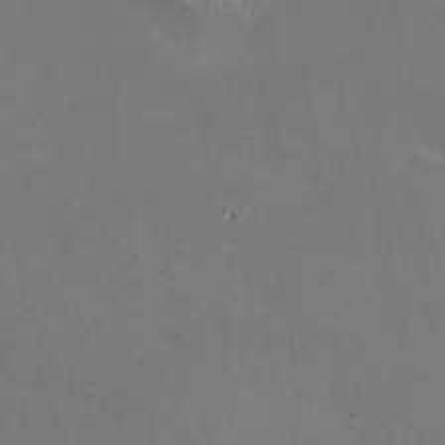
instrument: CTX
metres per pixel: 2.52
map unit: HNhu
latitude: -0.1228
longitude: -2.4034
